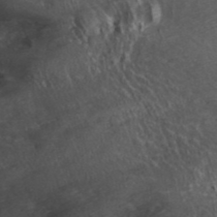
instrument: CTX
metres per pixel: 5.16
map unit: ANa
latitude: 42.9514
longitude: 24.0661
